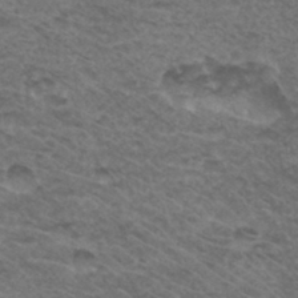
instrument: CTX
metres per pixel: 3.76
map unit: Hto
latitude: 32.9514
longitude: -47.6127
